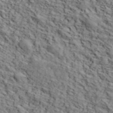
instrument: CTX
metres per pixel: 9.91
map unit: lHvf
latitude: 39.7638
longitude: -86.7813
